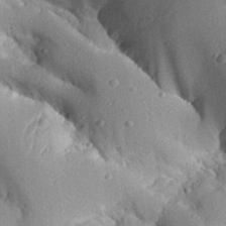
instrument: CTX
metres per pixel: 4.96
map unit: Aa
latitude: 30.3657
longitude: -132.0633
